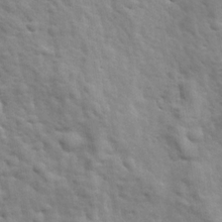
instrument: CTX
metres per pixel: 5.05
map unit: Ave
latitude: 17.4993
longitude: -132.8380
